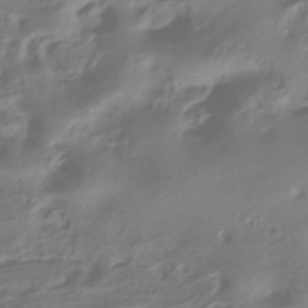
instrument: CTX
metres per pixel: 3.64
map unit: ANa
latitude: -39.3699
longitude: 96.6141
